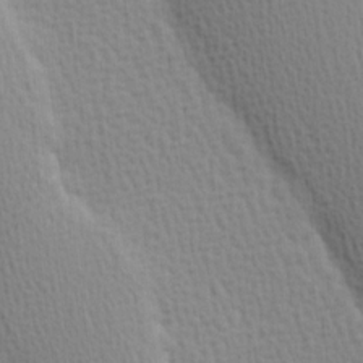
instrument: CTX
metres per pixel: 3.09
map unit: Hve
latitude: 1.8772
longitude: -125.1592
